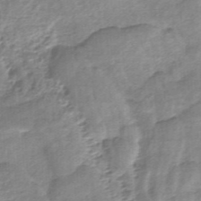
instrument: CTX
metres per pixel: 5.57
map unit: HNb
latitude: -34.0472
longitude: 60.2739
